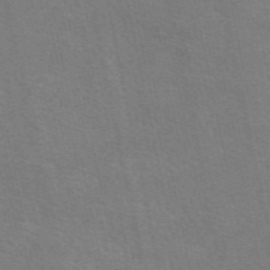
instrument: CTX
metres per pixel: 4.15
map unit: eAb
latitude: 51.1781
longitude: 112.8408
